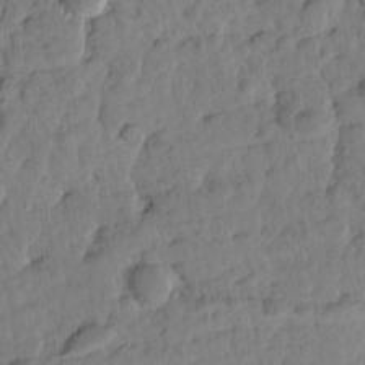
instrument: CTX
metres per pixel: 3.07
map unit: Htu
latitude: 1.8205
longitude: 177.0675
